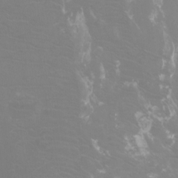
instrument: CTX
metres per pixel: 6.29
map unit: Htu
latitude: -12.5385
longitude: -70.9136
